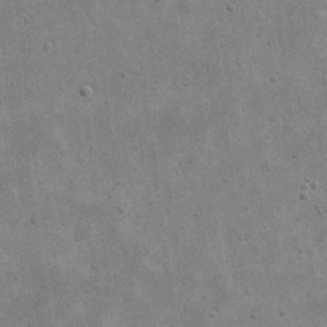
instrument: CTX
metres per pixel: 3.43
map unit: eHh
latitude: 21.7639
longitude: -68.3845
